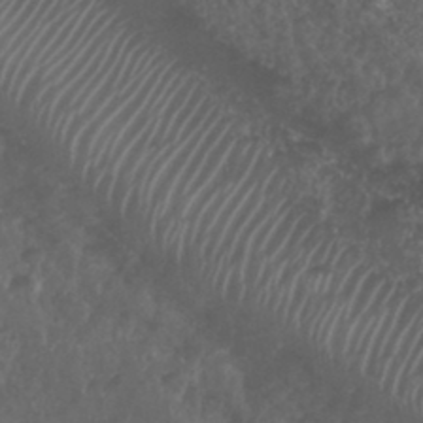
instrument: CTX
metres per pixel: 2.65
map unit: Nhu
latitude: 29.1214
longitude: -56.3089
